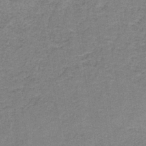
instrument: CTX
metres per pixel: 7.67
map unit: eAb
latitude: -37.7288
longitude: 52.1227
